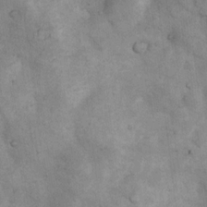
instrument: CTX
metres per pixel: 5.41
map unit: Nhu
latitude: 7.5182
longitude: -23.7072
